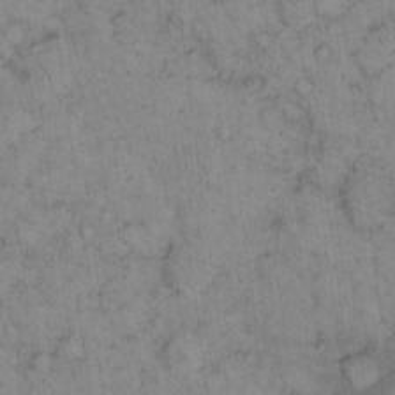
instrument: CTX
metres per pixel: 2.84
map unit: eHh
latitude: 15.0081
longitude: -64.4979
